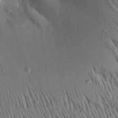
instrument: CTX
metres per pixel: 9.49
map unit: Aa
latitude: 28.6112
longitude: -137.3860
